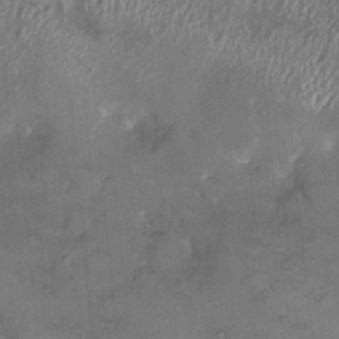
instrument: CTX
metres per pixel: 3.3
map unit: HNhu
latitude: 2.4223
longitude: 9.0297
